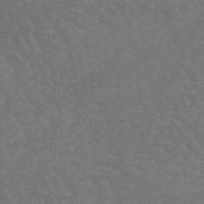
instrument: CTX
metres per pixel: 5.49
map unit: lHb
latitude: -42.7274
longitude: 66.2550
